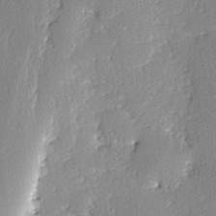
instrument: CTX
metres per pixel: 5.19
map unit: lAvf
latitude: -4.3495
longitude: -108.1388
